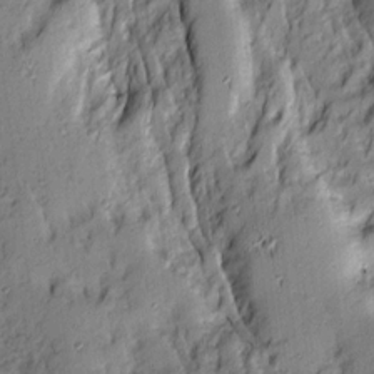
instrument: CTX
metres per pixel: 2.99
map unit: Ave
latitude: 14.0633
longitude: -132.3278
